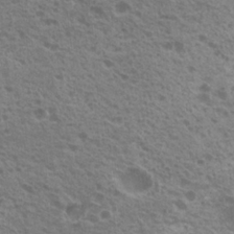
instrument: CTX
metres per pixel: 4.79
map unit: Nhu
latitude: 20.8947
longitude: -30.9892
